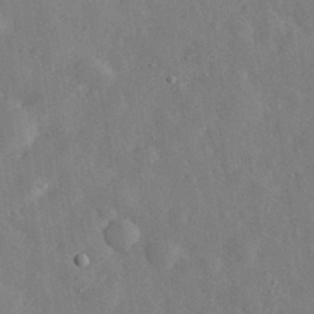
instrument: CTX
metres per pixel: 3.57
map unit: eHh
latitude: 31.6694
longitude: -77.6127
